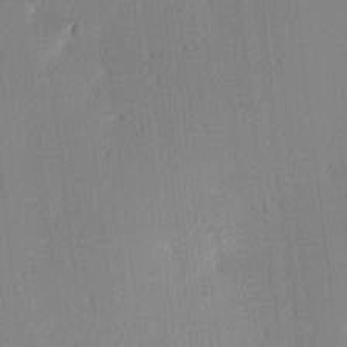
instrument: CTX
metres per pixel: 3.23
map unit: Ave
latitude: 3.2159
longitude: -113.9150
